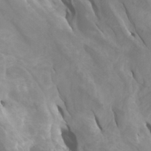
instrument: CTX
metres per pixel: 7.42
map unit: Htu
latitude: -6.1794
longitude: -76.2900
